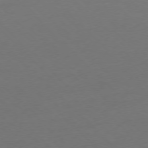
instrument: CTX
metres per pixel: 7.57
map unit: Ap
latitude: -77.1809
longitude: -70.8569
